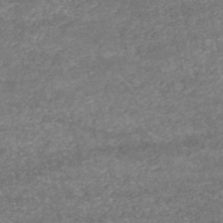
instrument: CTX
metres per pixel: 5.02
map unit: HNb
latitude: -52.8597
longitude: -38.7246
